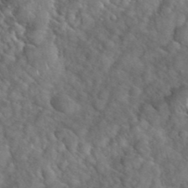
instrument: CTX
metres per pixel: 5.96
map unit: eHh
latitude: 39.5938
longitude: -57.6127
